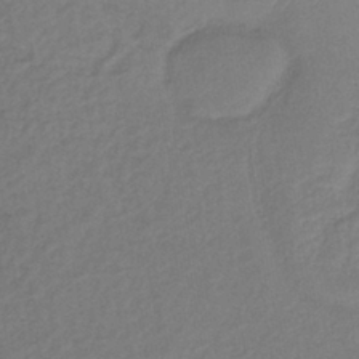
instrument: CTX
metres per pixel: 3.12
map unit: lHb
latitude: -37.3509
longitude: 69.0486
